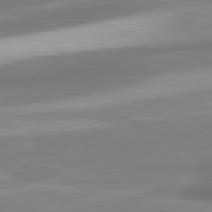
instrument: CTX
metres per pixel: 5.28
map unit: lApd
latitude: 80.3467
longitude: 178.0850
